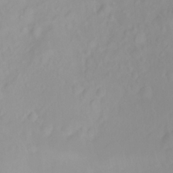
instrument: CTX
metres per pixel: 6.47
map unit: Htu
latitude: -4.4629
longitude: 137.8044
